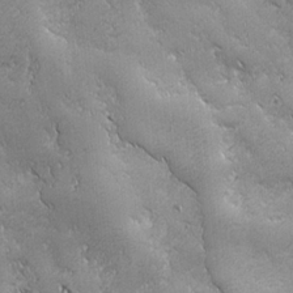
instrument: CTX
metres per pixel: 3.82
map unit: Ave
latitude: -7.6155
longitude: -121.4994
